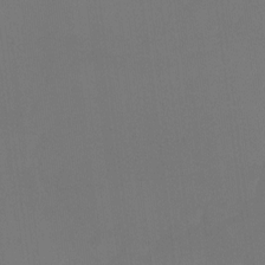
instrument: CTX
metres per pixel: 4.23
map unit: Ht
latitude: -14.6519
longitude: -52.5357
